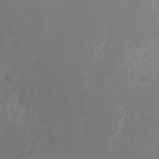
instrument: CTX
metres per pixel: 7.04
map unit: Nhu
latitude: -28.1795
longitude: -75.4804
